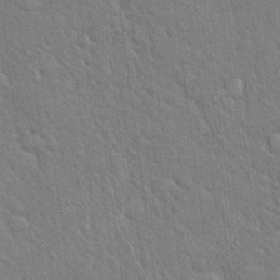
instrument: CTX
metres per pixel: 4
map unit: Hto
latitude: 18.7057
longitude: -52.2712
